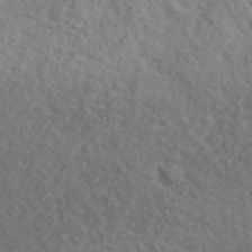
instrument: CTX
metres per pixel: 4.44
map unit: lHvf
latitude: 37.1781
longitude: -87.3104
